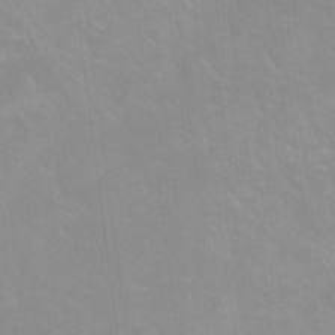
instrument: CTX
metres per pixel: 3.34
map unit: Ht
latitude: -14.3307
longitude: -42.3656
